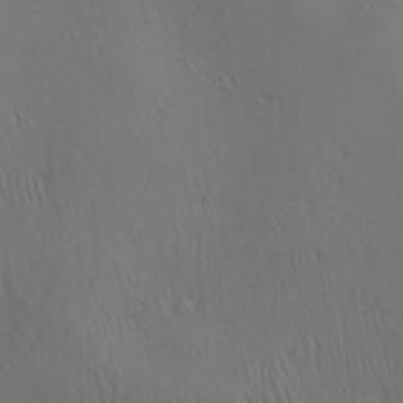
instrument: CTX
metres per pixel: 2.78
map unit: Aa
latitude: 27.9150
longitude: -138.6490
